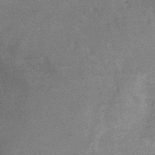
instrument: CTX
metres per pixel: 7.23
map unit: lHb
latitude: -33.2187
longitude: 69.4643
